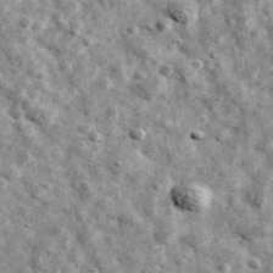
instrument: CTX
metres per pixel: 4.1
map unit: Ave
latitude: 42.5924
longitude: -107.6127
